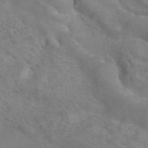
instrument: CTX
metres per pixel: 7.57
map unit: ANa
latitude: 42.1767
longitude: 14.9920
